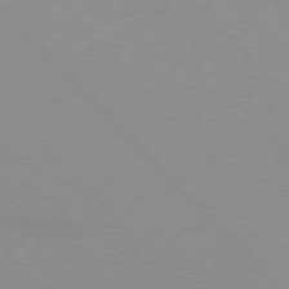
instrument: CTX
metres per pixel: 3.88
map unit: lApd
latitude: 76.4223
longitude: -85.0836
